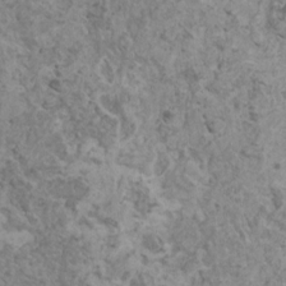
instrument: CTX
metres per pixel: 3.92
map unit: HNhu
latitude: 0.3656
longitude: 3.4832
